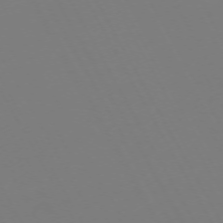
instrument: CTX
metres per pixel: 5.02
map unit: Hpe
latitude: -72.5196
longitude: 10.0472
